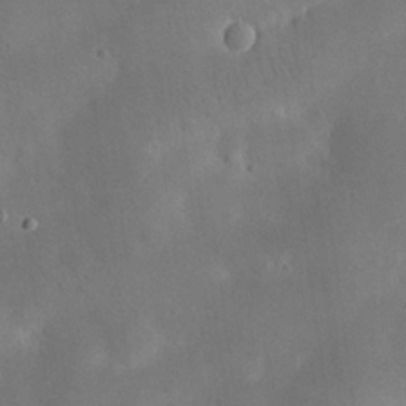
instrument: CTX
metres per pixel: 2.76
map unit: eHh
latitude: 25.8961
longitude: -67.6693
